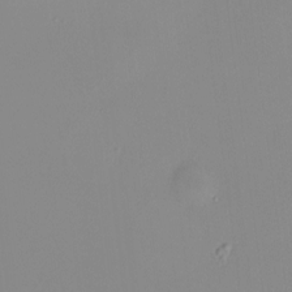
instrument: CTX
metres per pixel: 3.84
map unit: HNhu
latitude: 9.7450
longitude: 10.8030
